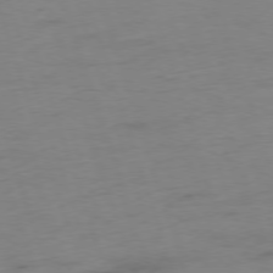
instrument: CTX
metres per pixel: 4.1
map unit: Ap
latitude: -75.8612
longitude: -73.6505
